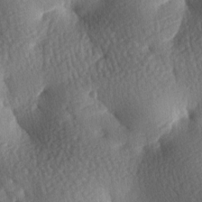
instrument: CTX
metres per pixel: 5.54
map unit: lAa
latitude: -7.8611
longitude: -127.0459
